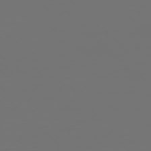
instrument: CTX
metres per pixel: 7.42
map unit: Ap
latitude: -76.5574
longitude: -81.6316
